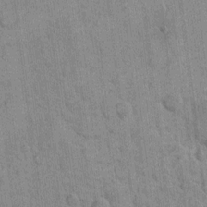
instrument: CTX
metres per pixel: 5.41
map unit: eHh
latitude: 9.4804
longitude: -65.9339
